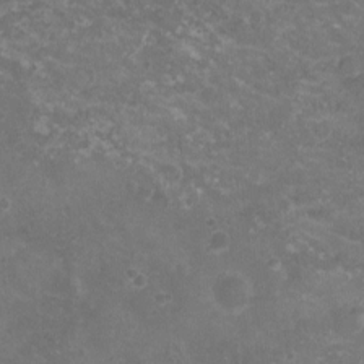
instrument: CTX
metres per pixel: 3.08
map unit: Ht
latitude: -5.5777
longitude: -18.9702
